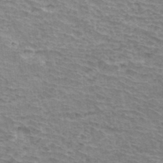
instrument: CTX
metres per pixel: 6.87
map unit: Hto
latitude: 36.6302
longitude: -43.9339
